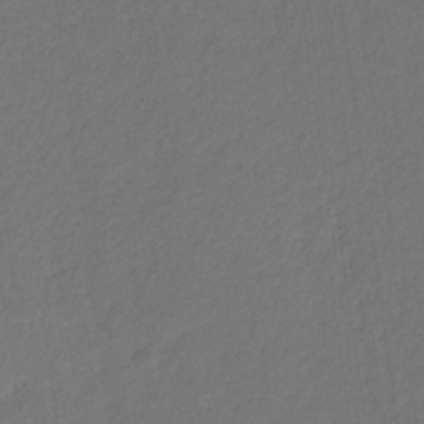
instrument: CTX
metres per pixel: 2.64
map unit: eHb
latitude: -30.0472
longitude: 68.1227
